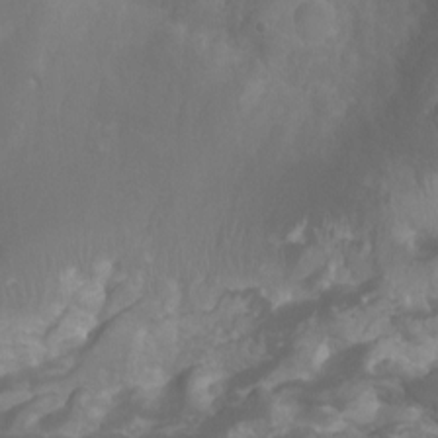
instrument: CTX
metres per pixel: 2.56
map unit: Ht
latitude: -0.7653
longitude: -18.3278
